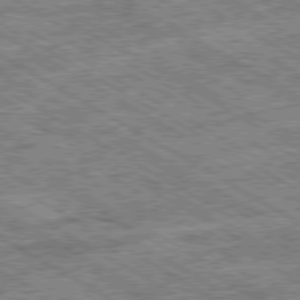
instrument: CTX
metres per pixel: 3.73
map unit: Ap
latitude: -80.2173
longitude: -79.7828
